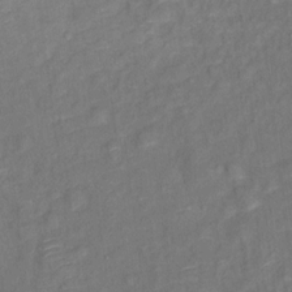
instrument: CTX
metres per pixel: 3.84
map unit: Ht
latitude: 12.0255
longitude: -40.1388
